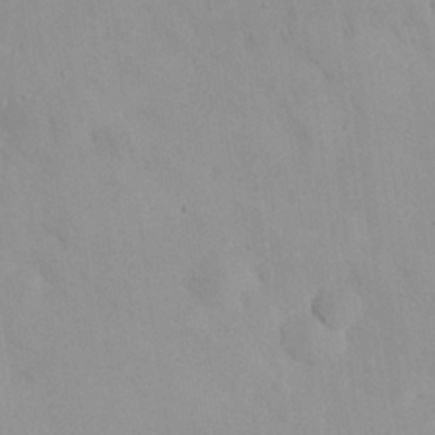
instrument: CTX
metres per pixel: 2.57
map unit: eHh
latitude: 26.1578
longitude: -65.6316
